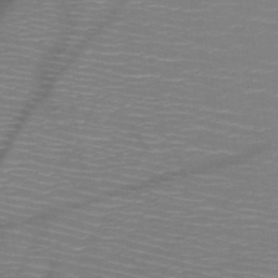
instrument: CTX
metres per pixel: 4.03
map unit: HNb
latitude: -48.3496
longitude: -45.0458
